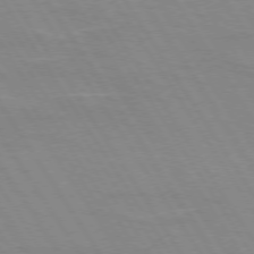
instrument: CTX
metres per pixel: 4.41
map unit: lApd
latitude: 73.2348
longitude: -56.4789
